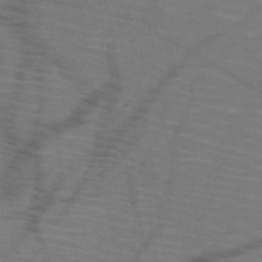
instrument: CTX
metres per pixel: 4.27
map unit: HNb
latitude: -50.5574
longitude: -44.9136
